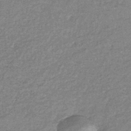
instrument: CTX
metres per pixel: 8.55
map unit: eHb
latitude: -38.2551
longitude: 78.3873
